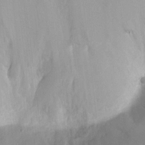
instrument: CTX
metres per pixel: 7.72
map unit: Nhu
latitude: 5.2348
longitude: -18.3467
